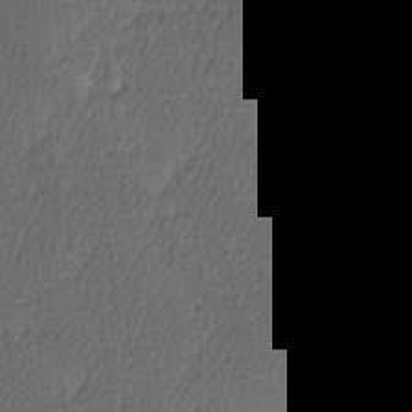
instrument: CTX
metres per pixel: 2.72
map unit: Ave
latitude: 9.2348
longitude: -106.5546
